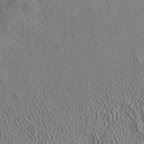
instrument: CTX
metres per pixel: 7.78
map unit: ANa
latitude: 38.8002
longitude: 22.7652
